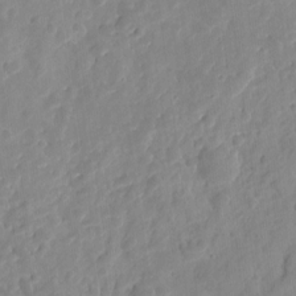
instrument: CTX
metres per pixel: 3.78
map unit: eHh
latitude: 8.1956
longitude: -74.5546
